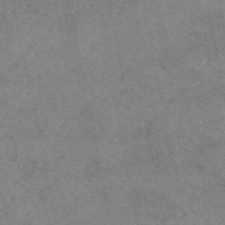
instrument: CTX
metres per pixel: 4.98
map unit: eAb
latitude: 48.2145
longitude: 113.9745
